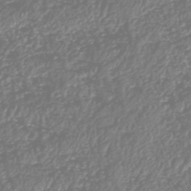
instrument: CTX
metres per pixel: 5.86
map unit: HNhu
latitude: -47.2187
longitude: 28.9920
